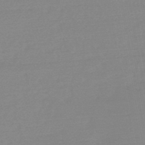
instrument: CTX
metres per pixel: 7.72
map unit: HNb
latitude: -49.8045
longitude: -38.7246
